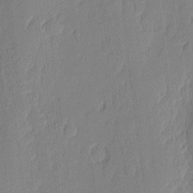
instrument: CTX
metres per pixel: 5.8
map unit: eHh
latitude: 4.5357
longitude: -76.8191
